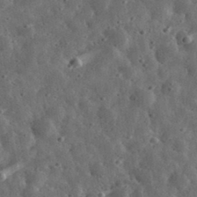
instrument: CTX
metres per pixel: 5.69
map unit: eHh
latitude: 33.9150
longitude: -79.3671
